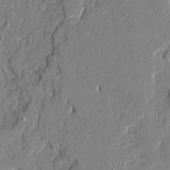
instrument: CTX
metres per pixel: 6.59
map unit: Ave
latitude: 21.7261
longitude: -128.7435
